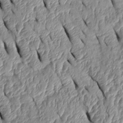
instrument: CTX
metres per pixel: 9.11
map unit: Htu
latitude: 1.5560
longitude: 149.0676
